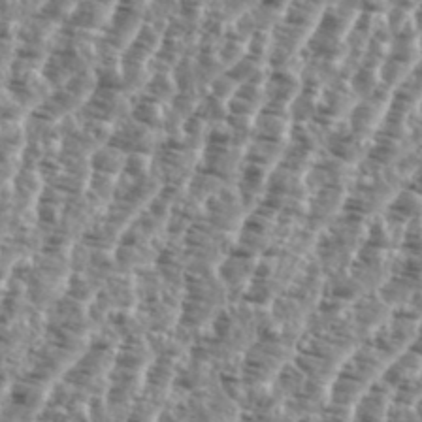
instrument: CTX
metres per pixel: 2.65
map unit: eHh
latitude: 35.3292
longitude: -135.5749
